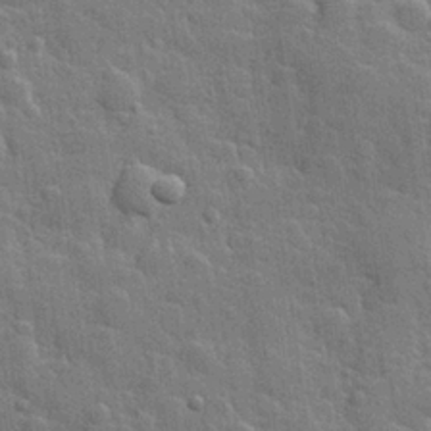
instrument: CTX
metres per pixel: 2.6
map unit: Hve
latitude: 25.1970
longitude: 149.4833
